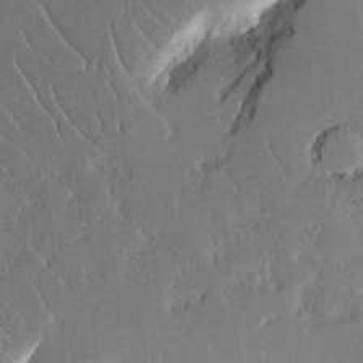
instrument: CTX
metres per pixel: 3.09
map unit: Aa
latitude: 12.9703
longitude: -126.3656
